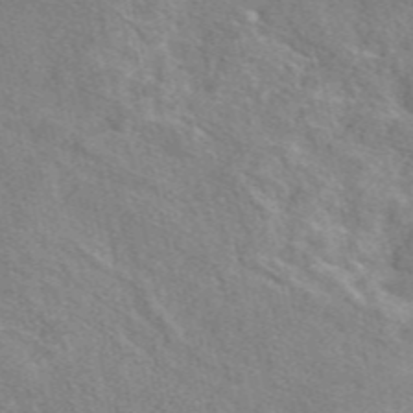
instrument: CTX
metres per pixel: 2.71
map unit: eAb
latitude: 48.2900
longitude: 113.3699
